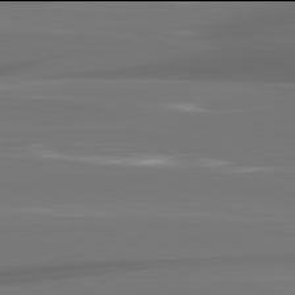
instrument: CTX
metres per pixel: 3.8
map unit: lApd
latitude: 81.9906
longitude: -145.1781
